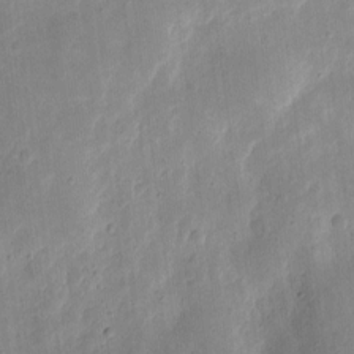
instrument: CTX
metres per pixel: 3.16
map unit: eHh
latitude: 8.5735
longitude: -72.1767
